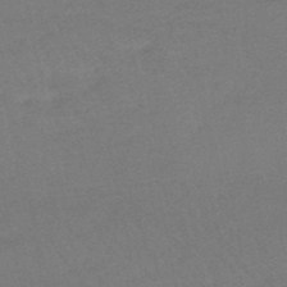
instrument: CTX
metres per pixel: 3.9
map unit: eHb
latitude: -48.6141
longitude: 86.5007
